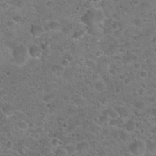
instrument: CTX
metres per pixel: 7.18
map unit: Hto
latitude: 22.6301
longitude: -49.6883
